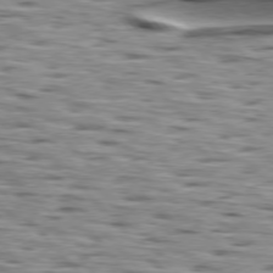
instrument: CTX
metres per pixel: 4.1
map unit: lApd
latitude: 77.1403
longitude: -58.4790
